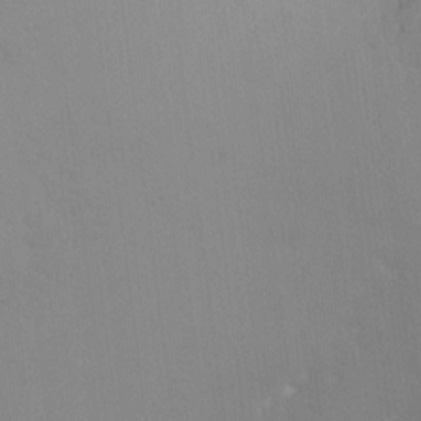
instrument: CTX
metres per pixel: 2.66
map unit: HNhu
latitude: 5.7827
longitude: 8.6329
